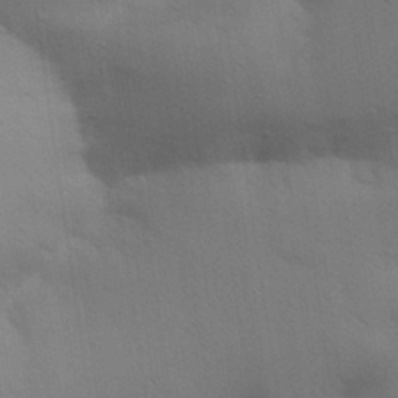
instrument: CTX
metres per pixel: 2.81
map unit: Aa
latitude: 31.8773
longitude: -146.1389
